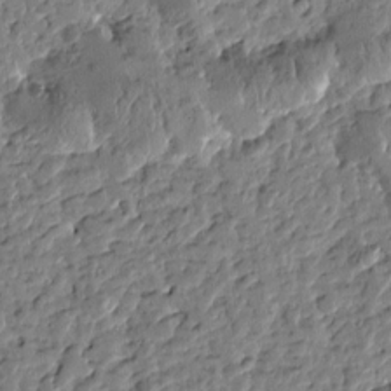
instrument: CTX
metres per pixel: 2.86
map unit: Htu
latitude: -0.9164
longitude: -178.7247
